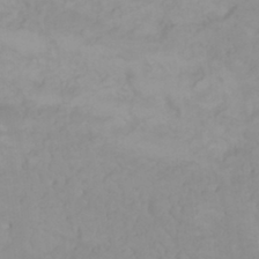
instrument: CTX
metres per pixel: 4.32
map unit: Nhu
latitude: 23.5371
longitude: -63.6127
